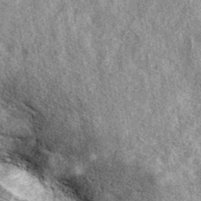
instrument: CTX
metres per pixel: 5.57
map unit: eAb
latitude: 39.7072
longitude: 110.3306
